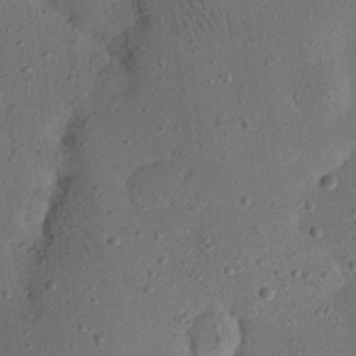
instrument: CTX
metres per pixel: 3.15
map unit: eHh
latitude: 24.1955
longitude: -68.6113
